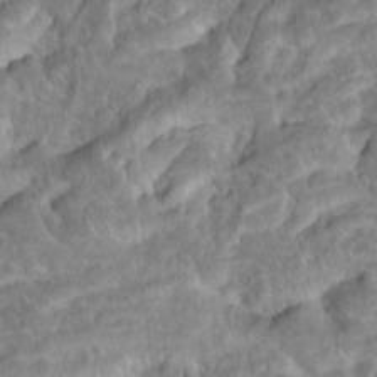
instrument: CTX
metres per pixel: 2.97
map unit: Hto
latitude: 17.1403
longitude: -40.3656
